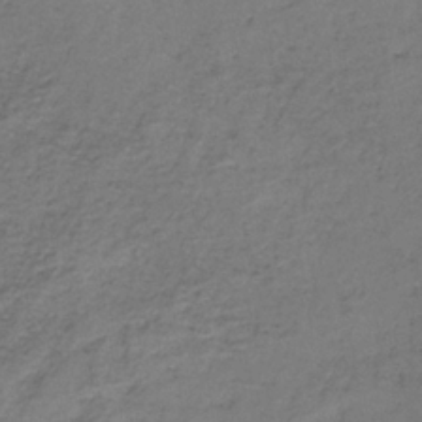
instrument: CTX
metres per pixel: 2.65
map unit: lHb
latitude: -34.6329
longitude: 63.1809
